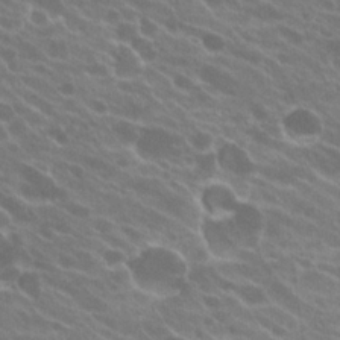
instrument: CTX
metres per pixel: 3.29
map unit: Hto
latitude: 23.6316
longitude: -37.8017
